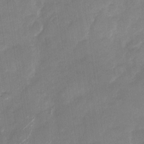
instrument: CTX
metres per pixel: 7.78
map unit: Nhu
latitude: -28.5196
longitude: -62.5357
